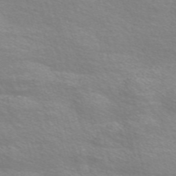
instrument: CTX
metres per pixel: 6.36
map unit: Nve
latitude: -56.3873
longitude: 53.2565
